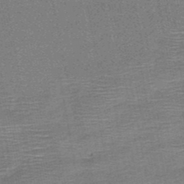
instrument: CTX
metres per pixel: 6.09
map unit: HNb
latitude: -48.2740
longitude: -42.7057
